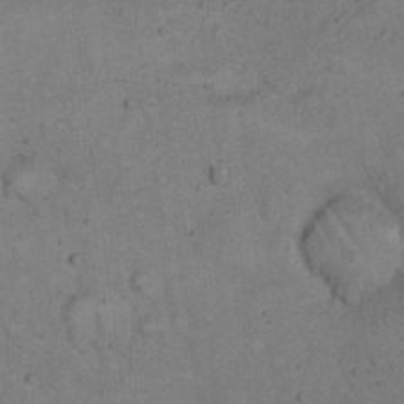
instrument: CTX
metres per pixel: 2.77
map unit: eHh
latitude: 19.7071
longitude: -61.7260
